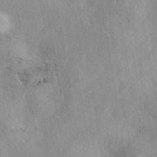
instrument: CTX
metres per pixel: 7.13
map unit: eAb
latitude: 39.4426
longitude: 113.2565
